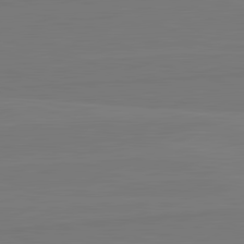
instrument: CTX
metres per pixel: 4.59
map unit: lApd
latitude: 82.2333
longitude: 164.3873
